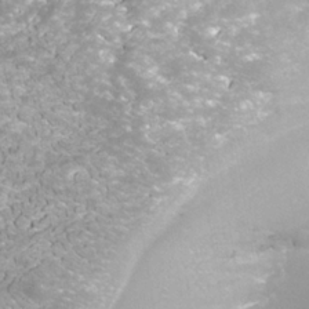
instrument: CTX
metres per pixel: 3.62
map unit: Nhe
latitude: -38.0850
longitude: -87.7449
